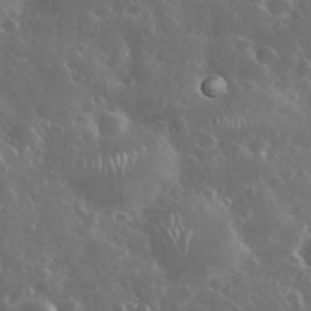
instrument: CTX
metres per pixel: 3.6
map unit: eHh
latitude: 34.4601
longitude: -61.3104
